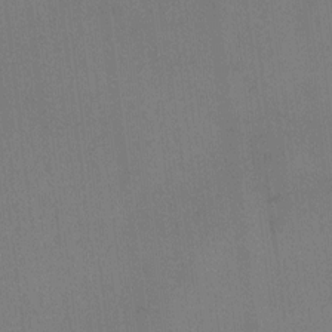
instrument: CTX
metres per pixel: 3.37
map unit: Ht
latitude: -0.7086
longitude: -33.5182
